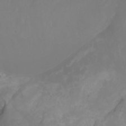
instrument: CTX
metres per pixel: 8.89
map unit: Htu
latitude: -0.5385
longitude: -77.8394
